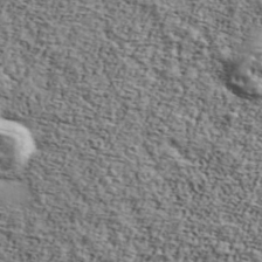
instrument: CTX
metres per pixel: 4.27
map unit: Ave
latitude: 42.8380
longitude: -110.2334
